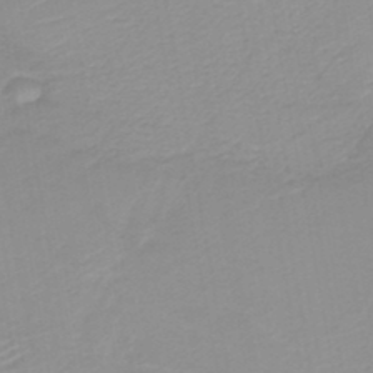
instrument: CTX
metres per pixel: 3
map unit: HNb
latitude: -45.4077
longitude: -43.7639
